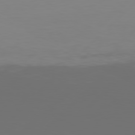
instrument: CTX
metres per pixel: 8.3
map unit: Hpe
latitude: 78.0633
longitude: -138.8191
